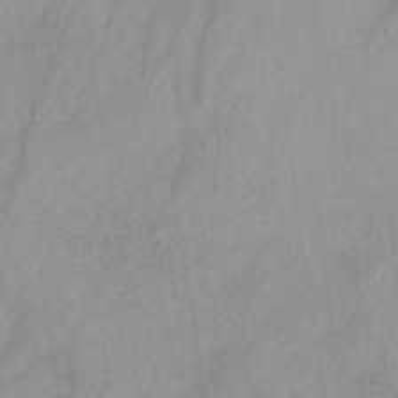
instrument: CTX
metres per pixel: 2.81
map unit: HNb
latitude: -31.3132
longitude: 63.4832
